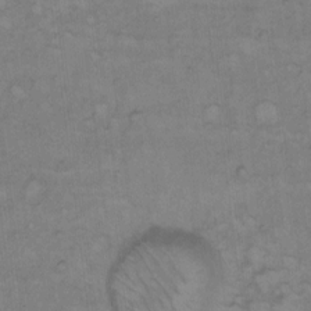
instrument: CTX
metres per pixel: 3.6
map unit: Hto
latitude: 7.3860
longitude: -60.7813
